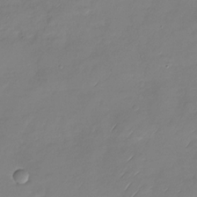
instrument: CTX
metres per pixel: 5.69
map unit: Nhu
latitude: -28.3684
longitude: -61.4804
